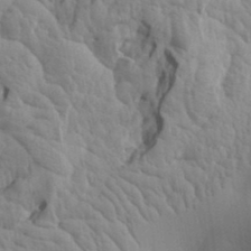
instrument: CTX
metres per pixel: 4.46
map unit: Aa
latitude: 17.8394
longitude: -143.4049
